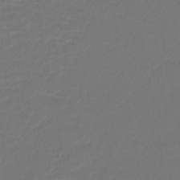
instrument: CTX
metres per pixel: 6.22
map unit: lHb
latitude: -43.6532
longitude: 76.7463
